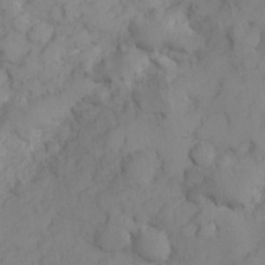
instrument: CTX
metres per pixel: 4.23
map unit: Nhu
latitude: 10.2334
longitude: -27.5371
